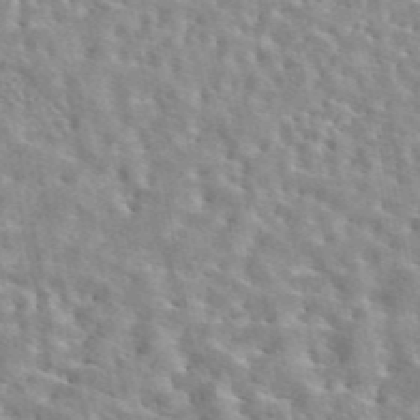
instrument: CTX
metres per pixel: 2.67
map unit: eAb
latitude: 44.7246
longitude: 113.6722
